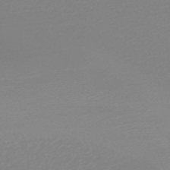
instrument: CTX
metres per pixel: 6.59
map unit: HNb
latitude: -45.4454
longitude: -44.2711
